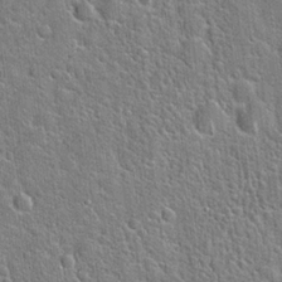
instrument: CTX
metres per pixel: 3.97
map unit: Hto
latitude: 21.1214
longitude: -51.5560
